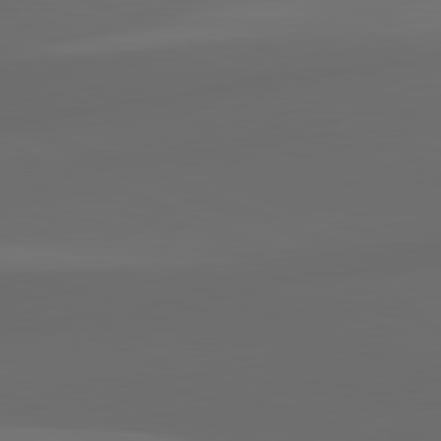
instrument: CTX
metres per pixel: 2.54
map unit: lApd
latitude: 81.8772
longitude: 131.7666
